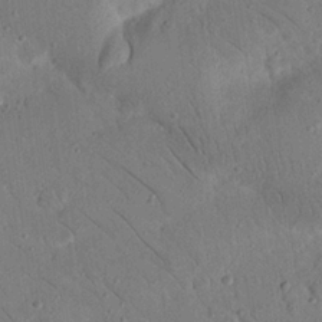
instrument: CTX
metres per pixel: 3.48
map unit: Nhu
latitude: 23.6127
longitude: -73.8395
